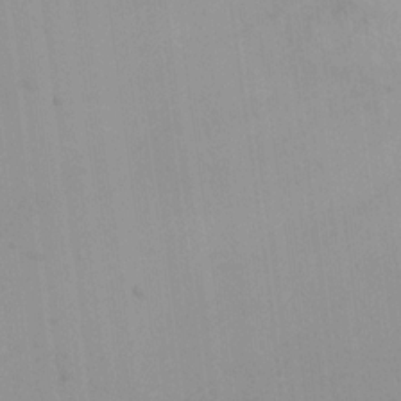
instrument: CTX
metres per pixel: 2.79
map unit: Aa
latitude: -3.8989
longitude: -70.8758
